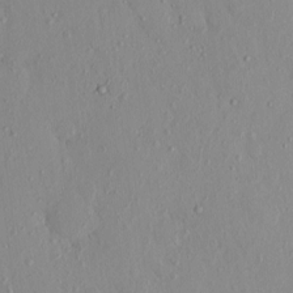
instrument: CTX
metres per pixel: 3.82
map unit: eHh
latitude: -0.1984
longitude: 17.1054
